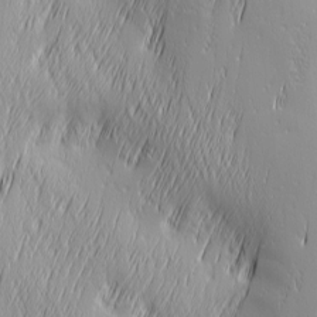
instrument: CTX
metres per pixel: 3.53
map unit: Ave
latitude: 2.7435
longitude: -113.1781
